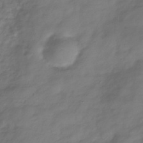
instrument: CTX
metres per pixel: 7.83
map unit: Hve
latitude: -32.2929
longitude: 90.8786
